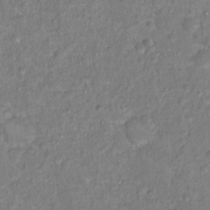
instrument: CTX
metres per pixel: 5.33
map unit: Hto
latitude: 13.9528
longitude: -37.5938
